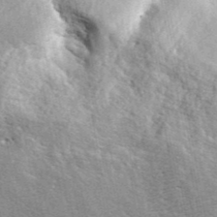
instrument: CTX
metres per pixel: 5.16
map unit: ANa
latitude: 42.5924
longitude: 46.7463
